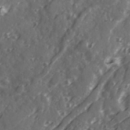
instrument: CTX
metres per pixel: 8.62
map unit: Ave
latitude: 20.9136
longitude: -131.5183
